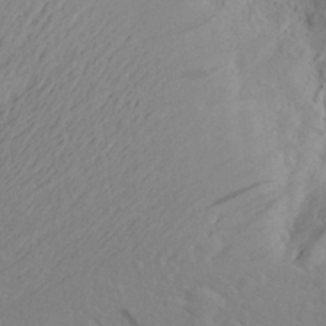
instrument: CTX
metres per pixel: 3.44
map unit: Aa
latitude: 24.6679
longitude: -146.0633
